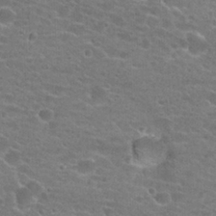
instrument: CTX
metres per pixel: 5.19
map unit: Hto
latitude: 22.6868
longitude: -43.7261
